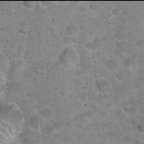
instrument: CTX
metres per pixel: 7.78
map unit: Hto
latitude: 21.9906
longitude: -49.2726
